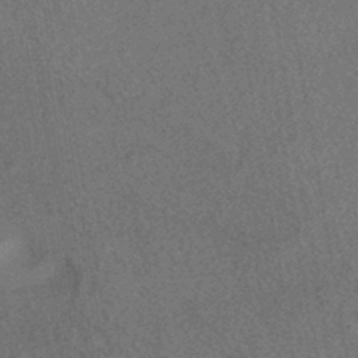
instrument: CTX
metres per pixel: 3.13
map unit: HNhu
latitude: -40.0472
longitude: 98.5196
